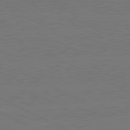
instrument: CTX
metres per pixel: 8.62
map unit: lApd
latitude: 81.1592
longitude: -127.9150
